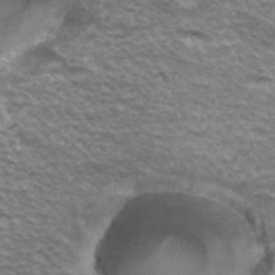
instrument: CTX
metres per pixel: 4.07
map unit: Hto
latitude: 35.4993
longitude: -42.8380
